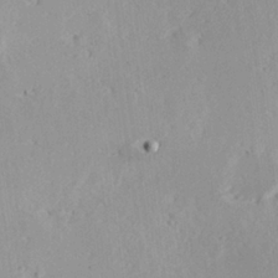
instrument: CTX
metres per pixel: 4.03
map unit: Hve
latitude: 25.8394
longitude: -94.2334
